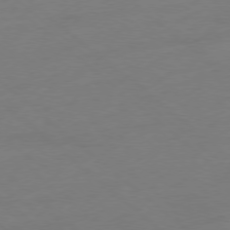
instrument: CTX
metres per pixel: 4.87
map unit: Ap
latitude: -78.3306
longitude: -56.8757
